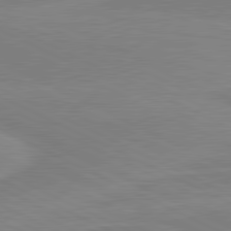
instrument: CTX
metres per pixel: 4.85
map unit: lApd
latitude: 81.1403
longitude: 169.9745
